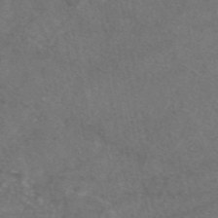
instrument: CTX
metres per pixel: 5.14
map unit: eAb
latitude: 47.8395
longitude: 109.5021
